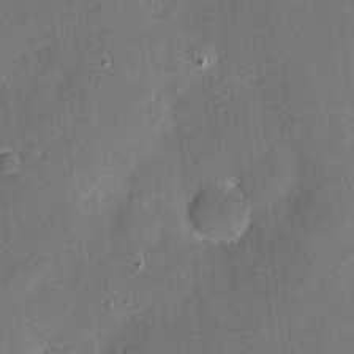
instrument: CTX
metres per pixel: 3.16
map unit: eHh
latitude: 3.8772
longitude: -71.0836
